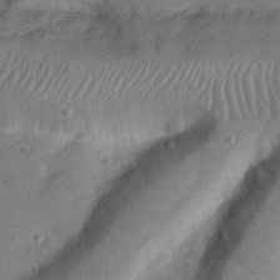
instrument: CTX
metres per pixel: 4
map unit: Nhu
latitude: 25.5371
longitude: -73.0648
